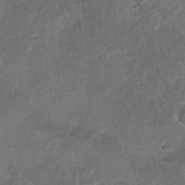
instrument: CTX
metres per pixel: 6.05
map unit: Nhu
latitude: -30.8597
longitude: -62.1767
